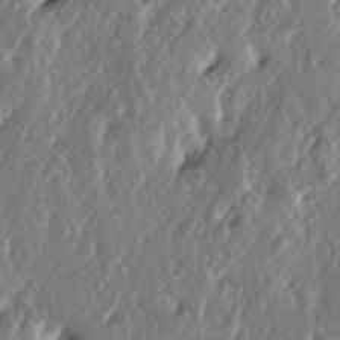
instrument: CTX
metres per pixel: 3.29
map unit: lAa
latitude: -6.7463
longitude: -124.2523
